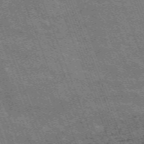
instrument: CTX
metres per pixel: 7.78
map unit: HNb
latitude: -54.8597
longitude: -48.3467
